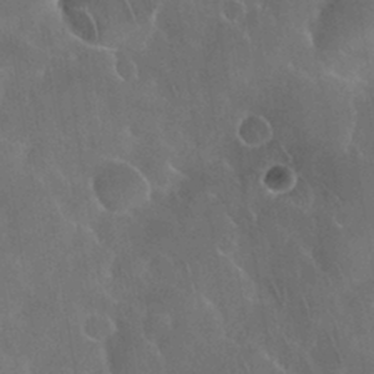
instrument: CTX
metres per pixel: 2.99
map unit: Nhu
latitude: 28.2522
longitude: -62.0255
